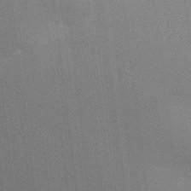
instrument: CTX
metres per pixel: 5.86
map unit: Aa
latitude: 33.3104
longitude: -143.4616
